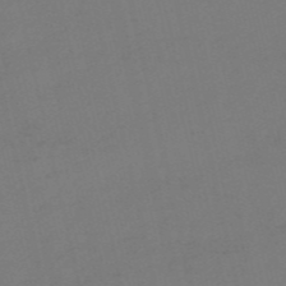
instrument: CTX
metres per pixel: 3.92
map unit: HNb
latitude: -55.5021
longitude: -39.0080
